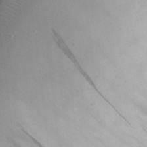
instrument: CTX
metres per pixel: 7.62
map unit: eHh
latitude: 23.5560
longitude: -67.3292
